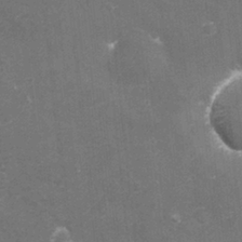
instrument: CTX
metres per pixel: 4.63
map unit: eHh
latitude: -3.4643
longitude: -75.4804
